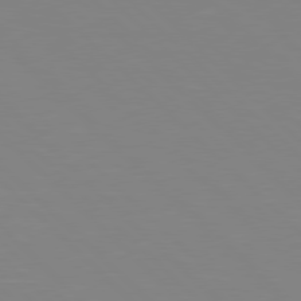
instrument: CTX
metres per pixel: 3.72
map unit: Hpe
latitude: 77.8772
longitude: -164.3845
